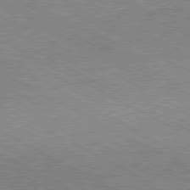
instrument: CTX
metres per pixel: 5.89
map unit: Hpe
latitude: -81.0676
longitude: 20.2361
